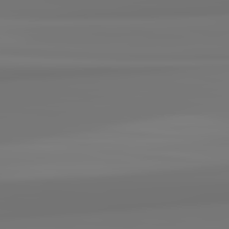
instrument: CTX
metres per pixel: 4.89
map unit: lApd
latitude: 82.3845
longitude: 171.1809
